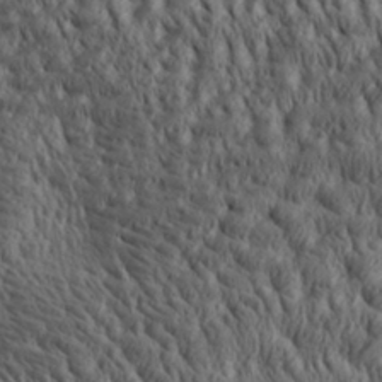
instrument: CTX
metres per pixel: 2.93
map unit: Aa
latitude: 29.7638
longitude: -138.4790
